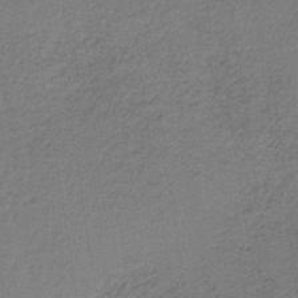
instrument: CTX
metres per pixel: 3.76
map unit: lHb
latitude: -34.7274
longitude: 62.6518
